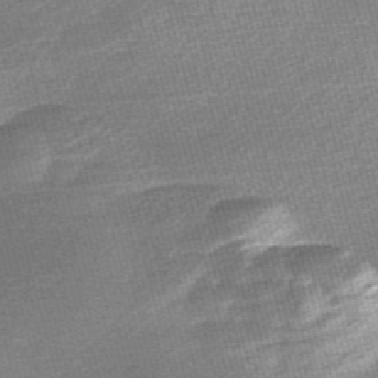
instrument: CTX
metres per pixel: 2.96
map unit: Nve
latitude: -56.8030
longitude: 61.6344
